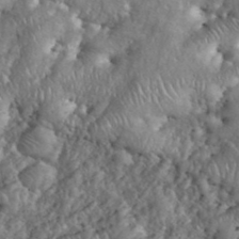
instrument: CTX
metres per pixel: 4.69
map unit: eHh
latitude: 38.4790
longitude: -57.1403
